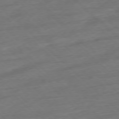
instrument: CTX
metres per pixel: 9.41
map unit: Ap
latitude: -77.6722
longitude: -98.1010
